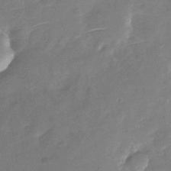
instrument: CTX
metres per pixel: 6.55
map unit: Nhu
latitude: -27.7099
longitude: -78.1389
